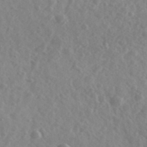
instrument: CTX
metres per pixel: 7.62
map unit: Ave
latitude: 39.1403
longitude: -106.3278
